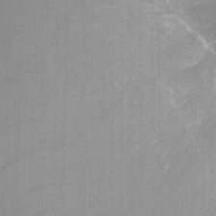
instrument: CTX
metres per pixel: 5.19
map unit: Nhu
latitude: -22.4251
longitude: -56.3089
